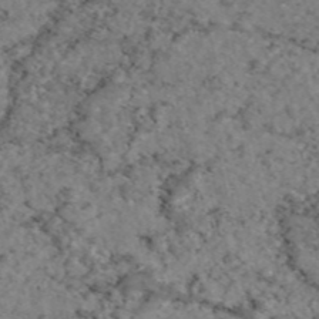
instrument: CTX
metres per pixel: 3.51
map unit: eAb
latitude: 47.1592
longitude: 113.6911
